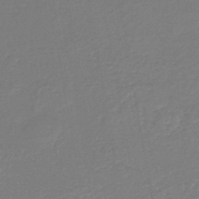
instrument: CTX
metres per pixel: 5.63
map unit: lHb
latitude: -45.2376
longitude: 60.2551
